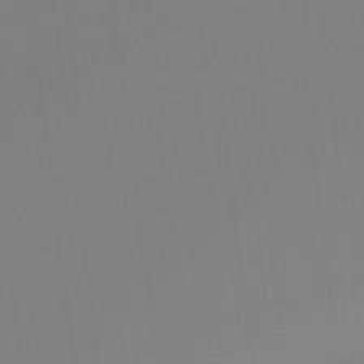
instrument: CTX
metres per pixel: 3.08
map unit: Ht
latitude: -15.1809
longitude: -50.9324
